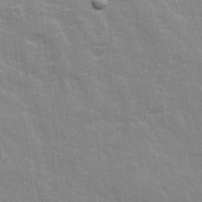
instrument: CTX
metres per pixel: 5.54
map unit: Ave
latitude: 22.0255
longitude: -133.7828
